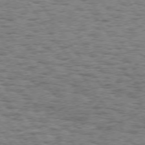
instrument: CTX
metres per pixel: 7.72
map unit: Hpe
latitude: 73.9717
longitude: -134.8758
